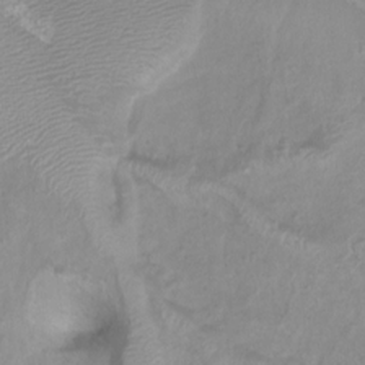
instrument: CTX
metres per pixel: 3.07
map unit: Htu
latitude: 3.4048
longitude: -21.6127
